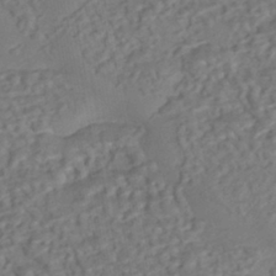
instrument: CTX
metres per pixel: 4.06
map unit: eHh
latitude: -43.3320
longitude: 120.4251
